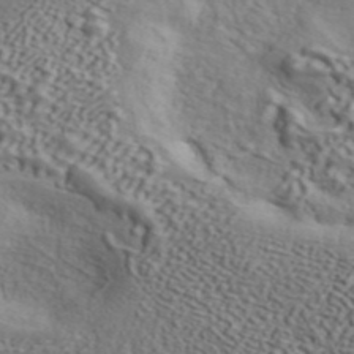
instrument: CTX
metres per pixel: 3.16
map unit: ANa
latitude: 45.2159
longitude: 44.7841
